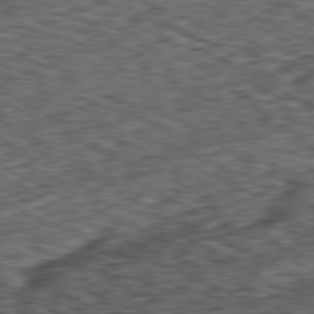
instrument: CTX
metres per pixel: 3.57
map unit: Ap
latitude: -80.8408
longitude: -73.7450
